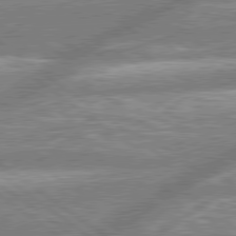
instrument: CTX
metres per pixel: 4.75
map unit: lApd
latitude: 79.4238
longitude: -158.6680
